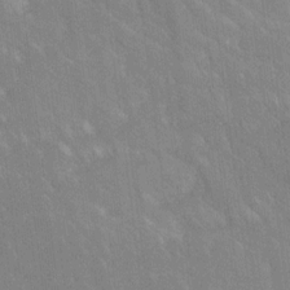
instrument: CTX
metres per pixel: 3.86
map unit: Ave
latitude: 19.2726
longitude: -136.3468
